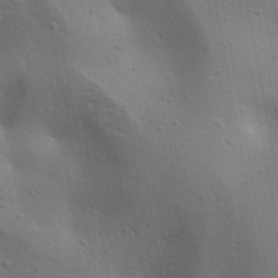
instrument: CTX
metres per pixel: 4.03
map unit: lAa
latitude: 18.4034
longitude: -138.8002
